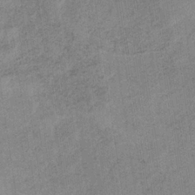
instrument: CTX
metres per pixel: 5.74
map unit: HNb
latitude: -32.8975
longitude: 62.5573
